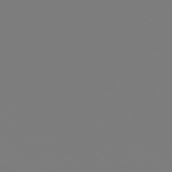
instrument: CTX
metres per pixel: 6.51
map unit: Hpe
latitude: 78.0633
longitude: -173.4615
